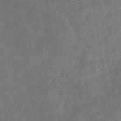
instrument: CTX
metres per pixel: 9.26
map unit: eHb
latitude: -33.8612
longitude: 74.0661
